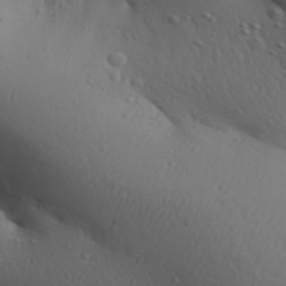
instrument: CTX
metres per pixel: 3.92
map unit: Aa
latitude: 30.8947
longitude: -146.1578
